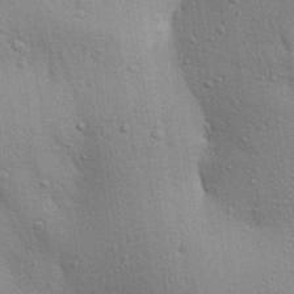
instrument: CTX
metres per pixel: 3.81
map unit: Aa
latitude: 28.5357
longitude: -147.2348
